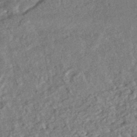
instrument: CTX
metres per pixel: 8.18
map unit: HNhu
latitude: -43.7855
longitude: 100.1794
